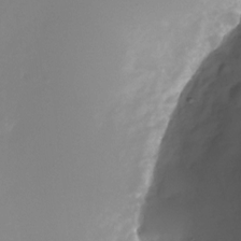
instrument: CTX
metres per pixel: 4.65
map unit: Nhu
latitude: -26.5951
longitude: -72.6302
